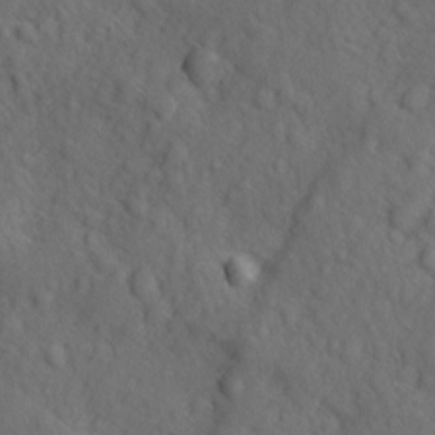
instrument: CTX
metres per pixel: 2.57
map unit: Ave
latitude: -9.6533
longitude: -119.1781
